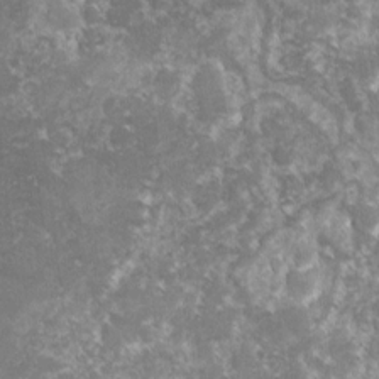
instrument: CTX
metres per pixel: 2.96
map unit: lHvf
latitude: -16.2551
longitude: -100.6302
